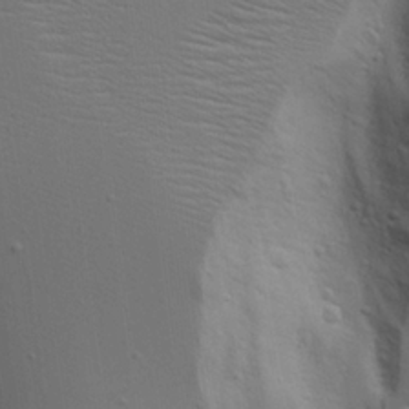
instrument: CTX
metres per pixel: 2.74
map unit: Aa
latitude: 18.6112
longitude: -126.3090
